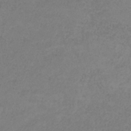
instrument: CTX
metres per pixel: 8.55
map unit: HNb
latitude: -34.1606
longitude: 53.5210
